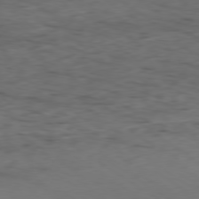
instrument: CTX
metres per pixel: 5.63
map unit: Ap
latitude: -79.7855
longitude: -59.2159
